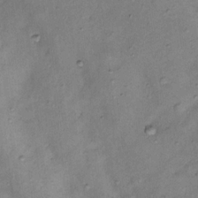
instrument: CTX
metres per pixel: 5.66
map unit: Nhu
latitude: 11.7828
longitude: -28.8002
